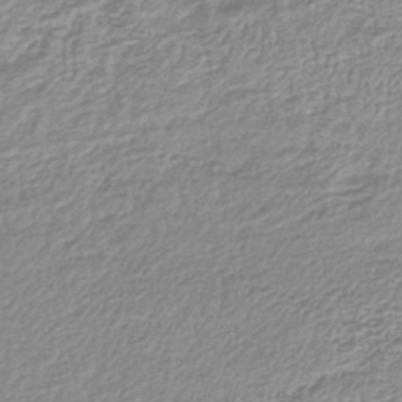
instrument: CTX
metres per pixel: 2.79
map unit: lHb
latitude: -42.0472
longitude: 69.4643
